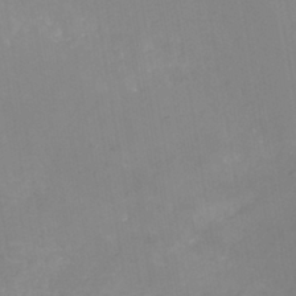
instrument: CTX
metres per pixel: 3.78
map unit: eHh
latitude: -43.2375
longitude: -33.3671
